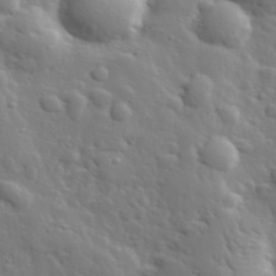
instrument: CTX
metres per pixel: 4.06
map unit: lHvf
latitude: 34.1388
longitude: -82.0444
